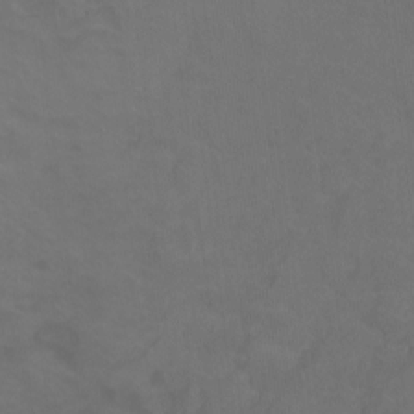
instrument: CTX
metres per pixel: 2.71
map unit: Ht
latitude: -0.3496
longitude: -38.5924
